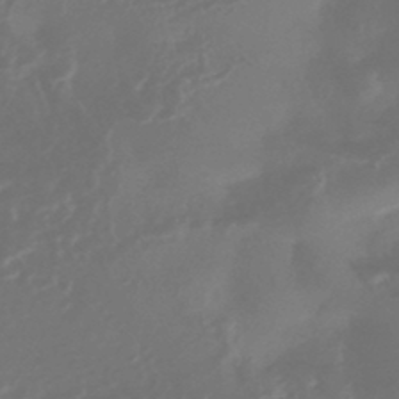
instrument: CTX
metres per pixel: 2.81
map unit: HNhu
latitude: -43.9178
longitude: 92.3117
